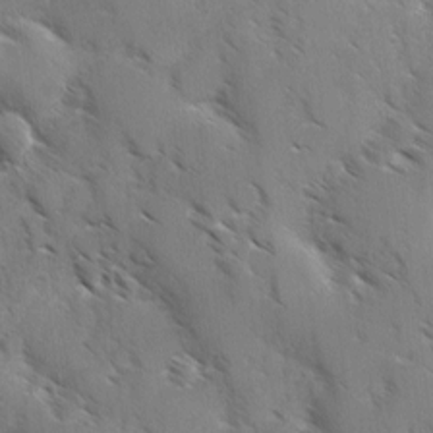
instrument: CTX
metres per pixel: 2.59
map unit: Ave
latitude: -0.2929
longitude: -111.7639
